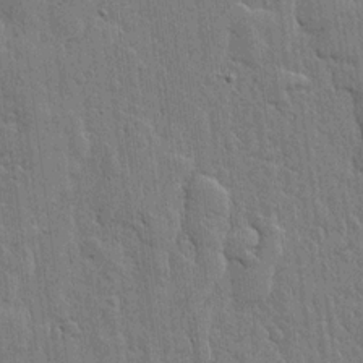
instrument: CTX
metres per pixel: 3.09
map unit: lHvf
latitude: 17.5560
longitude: -116.3089
